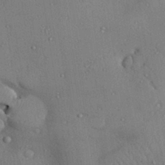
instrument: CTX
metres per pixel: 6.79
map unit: Aa
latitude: 30.7813
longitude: -145.4426
